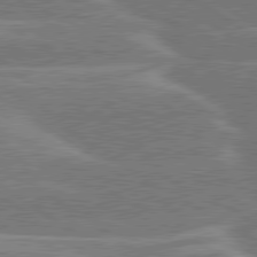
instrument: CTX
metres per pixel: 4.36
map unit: lApd
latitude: 79.9339
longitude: -129.7449
